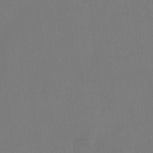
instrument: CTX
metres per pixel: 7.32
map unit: Hto
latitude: -12.1984
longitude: -39.9528
